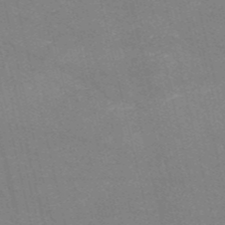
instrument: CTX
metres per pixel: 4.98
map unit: HNb
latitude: -54.9920
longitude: -38.2145
